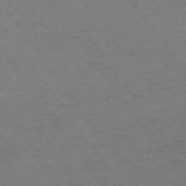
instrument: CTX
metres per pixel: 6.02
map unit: Ap
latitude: -74.5196
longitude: -77.8772
